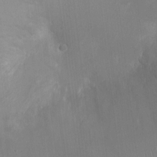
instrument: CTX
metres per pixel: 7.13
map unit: Ht
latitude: -2.8219
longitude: -16.3467
